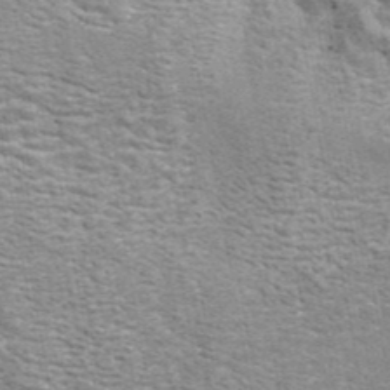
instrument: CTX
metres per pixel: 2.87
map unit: ANa
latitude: 42.3089
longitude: 15.9745
